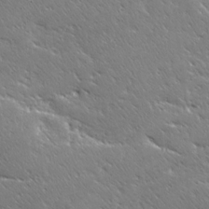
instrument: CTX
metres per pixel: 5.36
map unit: Ave
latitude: 20.2145
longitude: -137.0270
